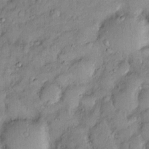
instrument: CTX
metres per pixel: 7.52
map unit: Htu
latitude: -6.2739
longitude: 158.6329
